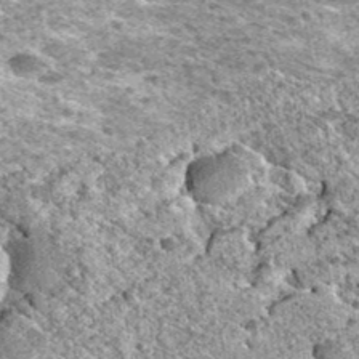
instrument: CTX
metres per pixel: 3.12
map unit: Hto
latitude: 35.5371
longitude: -52.5357
